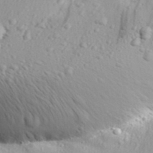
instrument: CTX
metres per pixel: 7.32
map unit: Aa
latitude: 30.0633
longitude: -139.2348
